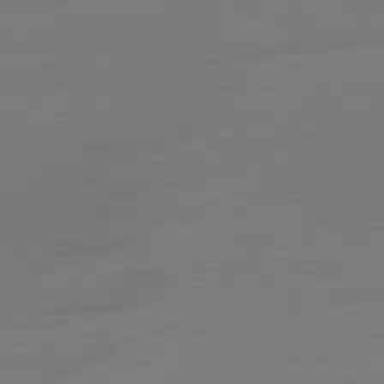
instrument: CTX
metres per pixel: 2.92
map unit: Ap
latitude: -79.1053
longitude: -65.1592
